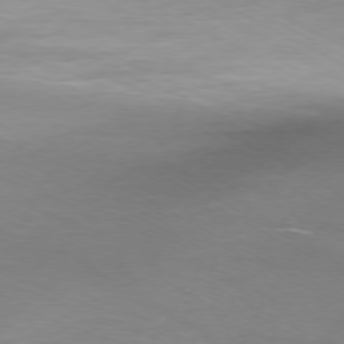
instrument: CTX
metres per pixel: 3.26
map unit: Ap
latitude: -76.5952
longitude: -75.8772
